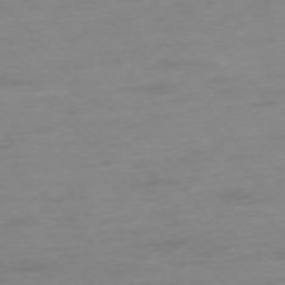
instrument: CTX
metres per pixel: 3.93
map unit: Hpe
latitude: -77.0864
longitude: -14.8191
